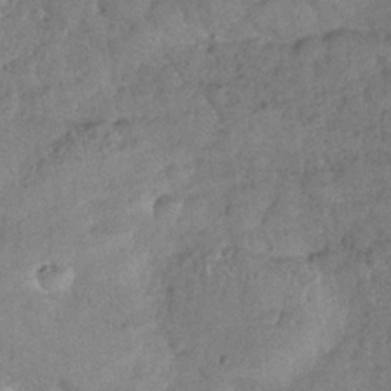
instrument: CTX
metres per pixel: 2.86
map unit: Nhe
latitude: -36.6896
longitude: -177.2537
